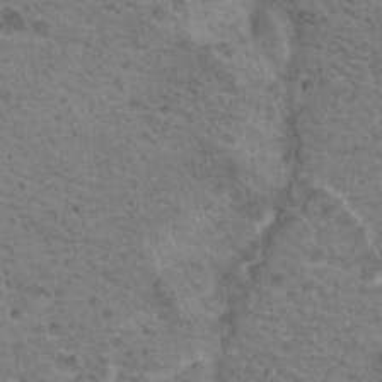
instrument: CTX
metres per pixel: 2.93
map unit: Nhu
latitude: 19.3481
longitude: -31.5938
